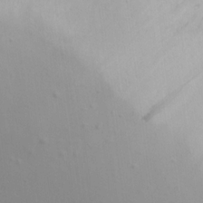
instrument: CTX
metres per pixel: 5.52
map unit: lAvf
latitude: 16.0255
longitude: -126.5357
